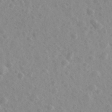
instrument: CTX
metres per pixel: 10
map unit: Ave
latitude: 39.2348
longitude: -106.4223
